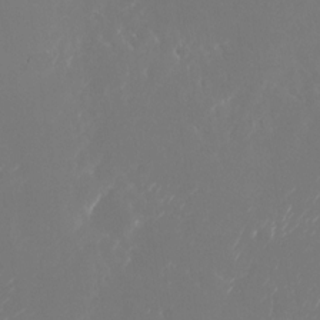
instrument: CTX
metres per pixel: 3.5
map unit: Nhu
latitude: -25.3321
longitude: -72.2334
